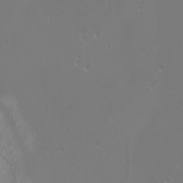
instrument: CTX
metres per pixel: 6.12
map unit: Htu
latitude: -6.5762
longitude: -73.6316
